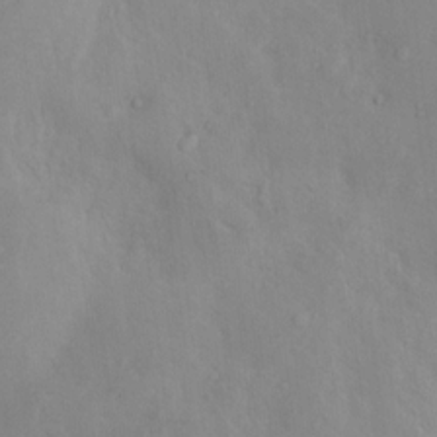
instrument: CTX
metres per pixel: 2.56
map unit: Nhu
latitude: 10.8947
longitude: -26.0255
